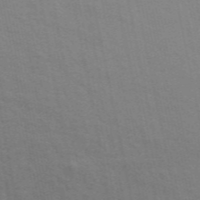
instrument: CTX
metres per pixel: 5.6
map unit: ANa
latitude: 49.8583
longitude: -74.5735
